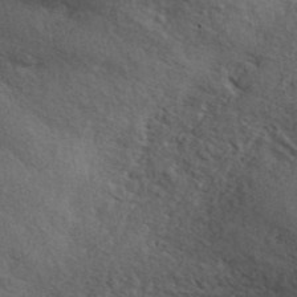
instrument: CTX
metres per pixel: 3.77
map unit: ANa
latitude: 43.4049
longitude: 49.0676
